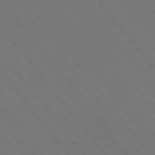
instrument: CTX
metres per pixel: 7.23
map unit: Hpe
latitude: 75.3671
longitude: -137.9339
